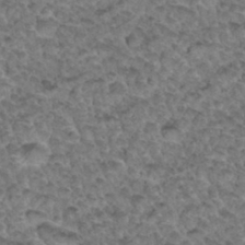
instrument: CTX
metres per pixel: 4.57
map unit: Hto
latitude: 33.8961
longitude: -48.0633
